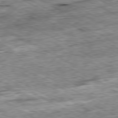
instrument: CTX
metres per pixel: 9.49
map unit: Ap
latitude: -80.5763
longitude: -88.8569
